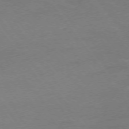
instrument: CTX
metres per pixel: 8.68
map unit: Ap
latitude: -74.8030
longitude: -79.4805
